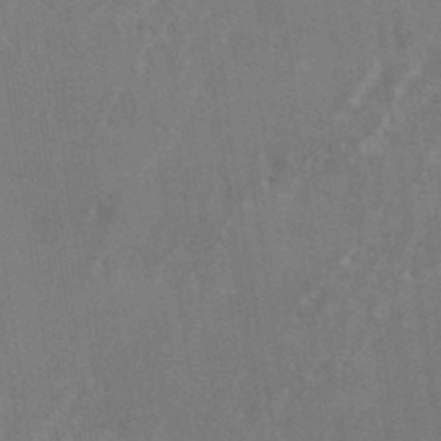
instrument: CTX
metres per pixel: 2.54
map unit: eHh
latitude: 34.7057
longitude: -133.6505
